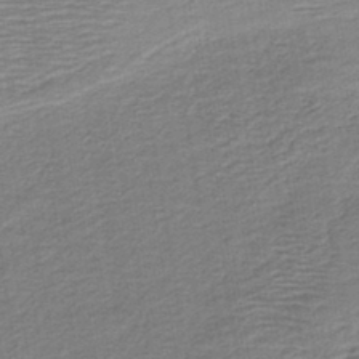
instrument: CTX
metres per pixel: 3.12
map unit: HNb
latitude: -41.4076
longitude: 50.8219
